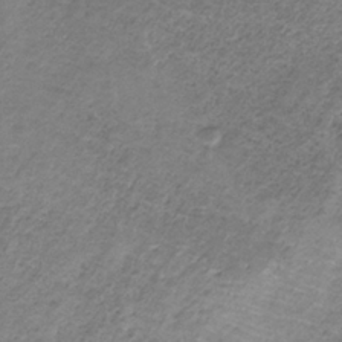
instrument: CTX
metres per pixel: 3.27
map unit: HNb
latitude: -32.6330
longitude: 60.3873
